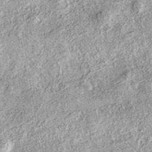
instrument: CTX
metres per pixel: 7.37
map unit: eAb
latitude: 37.4615
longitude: 106.5951
